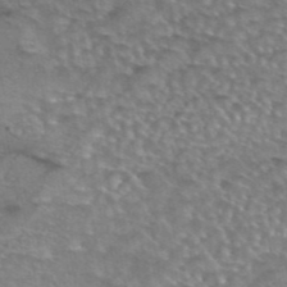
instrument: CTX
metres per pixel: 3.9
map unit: eAb
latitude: 44.7057
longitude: 104.0661
